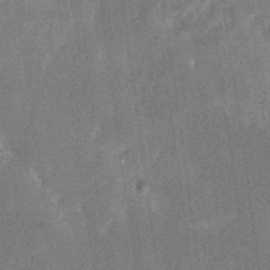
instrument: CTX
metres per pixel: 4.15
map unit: Nhu
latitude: -29.1998
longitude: -69.8583
